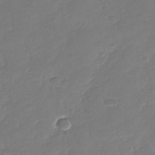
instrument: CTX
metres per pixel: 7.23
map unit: Nhu
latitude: -28.7463
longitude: -60.9513
